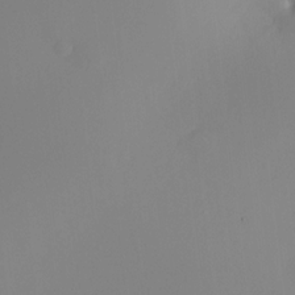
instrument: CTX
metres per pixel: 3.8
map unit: HNhu
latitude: 10.1767
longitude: 11.7478
